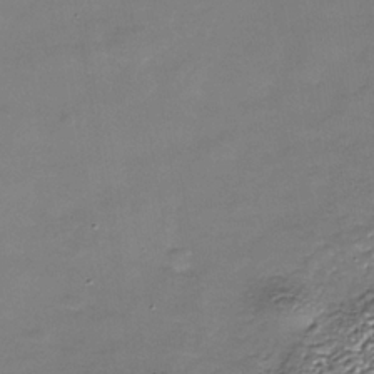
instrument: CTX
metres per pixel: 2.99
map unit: Nhe
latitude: -36.1605
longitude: -90.3467
